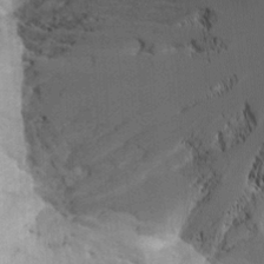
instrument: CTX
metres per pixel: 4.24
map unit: HNhu
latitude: 0.6868
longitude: -4.1011
